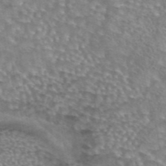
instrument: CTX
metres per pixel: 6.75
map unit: eAb
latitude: 44.1955
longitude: 104.6518
